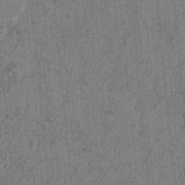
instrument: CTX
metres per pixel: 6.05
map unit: lAvf
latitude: 4.2711
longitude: 157.8611
